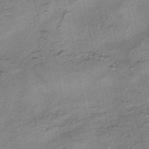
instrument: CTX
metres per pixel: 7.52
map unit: eHh
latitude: -42.8974
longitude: 120.2361
